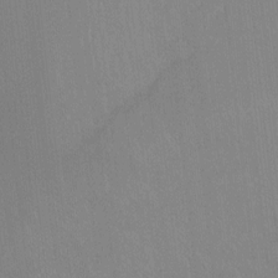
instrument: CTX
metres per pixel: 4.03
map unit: Ht
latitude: -9.3510
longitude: -38.9136
